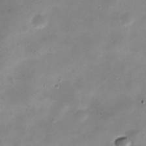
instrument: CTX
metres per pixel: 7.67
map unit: Nve
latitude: -23.6155
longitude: 105.9367
